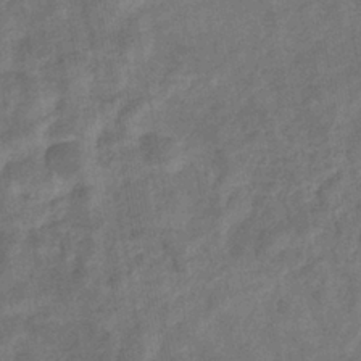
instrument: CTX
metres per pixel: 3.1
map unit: eHb
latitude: -33.7667
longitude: 74.3496
